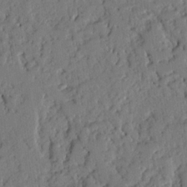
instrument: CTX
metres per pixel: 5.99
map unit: Nhu
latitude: 19.6505
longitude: -78.6113
